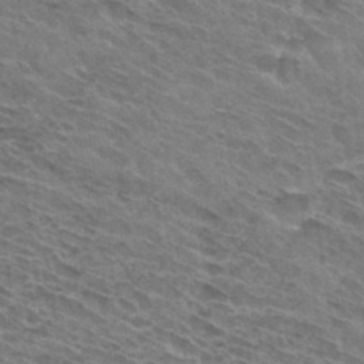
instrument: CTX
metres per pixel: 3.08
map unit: Hto
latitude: 32.2711
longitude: -44.7057
